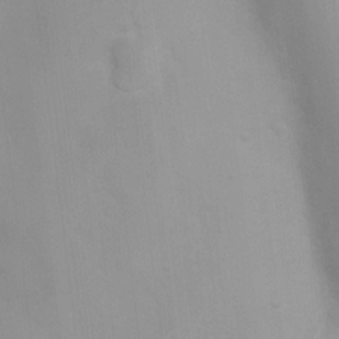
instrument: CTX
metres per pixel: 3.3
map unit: Ht
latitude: 3.2159
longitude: -23.2537
